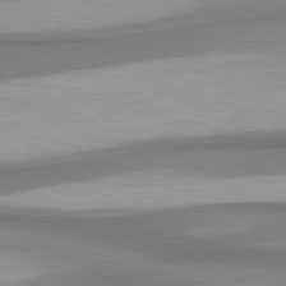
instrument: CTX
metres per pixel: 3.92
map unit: lApd
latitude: 80.6679
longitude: 176.8975
